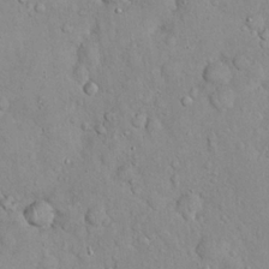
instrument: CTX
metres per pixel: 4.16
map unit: eHh
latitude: 21.3104
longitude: -58.8947
